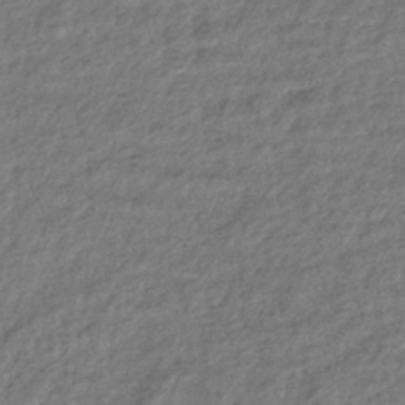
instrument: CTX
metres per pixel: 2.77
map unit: eHb
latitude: -38.5952
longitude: 80.8030
